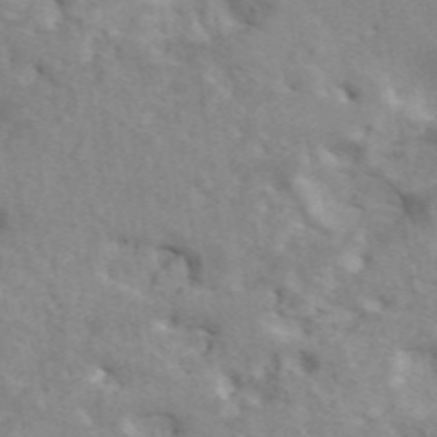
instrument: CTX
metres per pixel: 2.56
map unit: ANa
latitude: 45.9339
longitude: 26.4251
